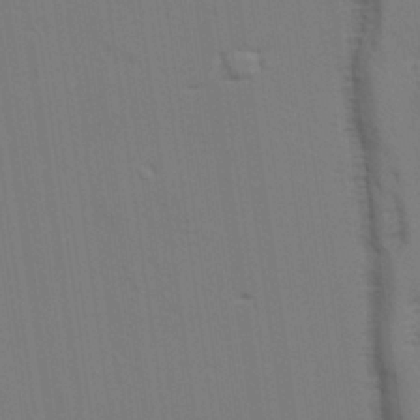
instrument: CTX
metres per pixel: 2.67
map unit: lAvf
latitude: 27.3482
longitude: -108.7246
